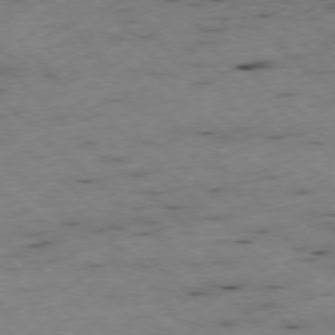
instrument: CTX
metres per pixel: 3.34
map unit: Ap
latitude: -77.8044
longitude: -60.7057
